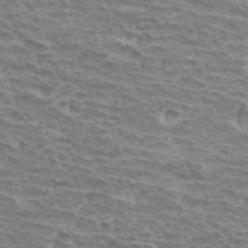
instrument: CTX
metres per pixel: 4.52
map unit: Hto
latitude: 34.0633
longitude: -43.4049
